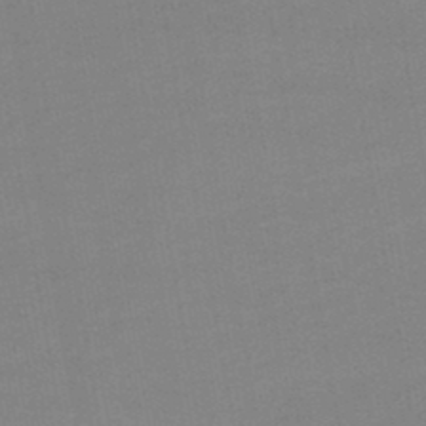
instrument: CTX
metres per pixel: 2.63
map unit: lHb
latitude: -46.4818
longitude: 60.9542
